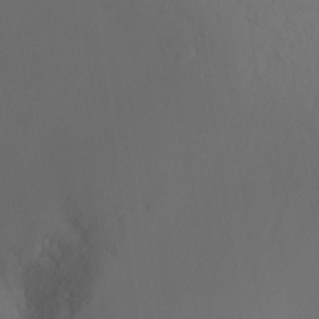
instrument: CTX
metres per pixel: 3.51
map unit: Ht
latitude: -2.6329
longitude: -28.3845
